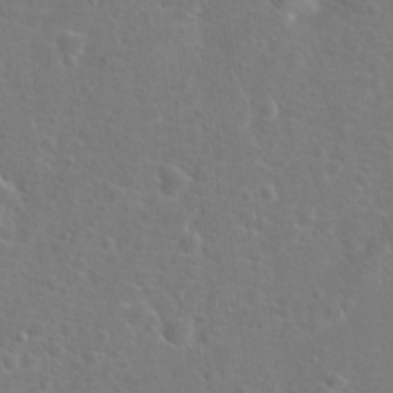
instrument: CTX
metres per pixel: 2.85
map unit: Hto
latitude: 17.3860
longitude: -42.2334
